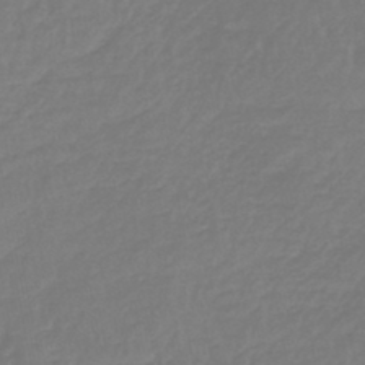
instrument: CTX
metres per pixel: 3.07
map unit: lHb
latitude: -42.8030
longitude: 63.3509
